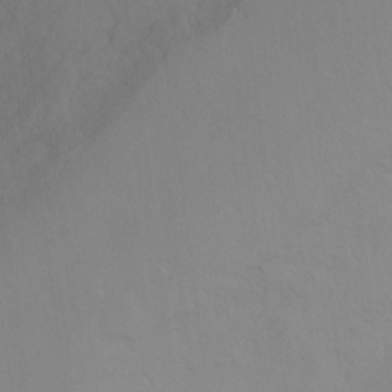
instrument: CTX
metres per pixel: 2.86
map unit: Ht
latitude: -14.7841
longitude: -43.2348
